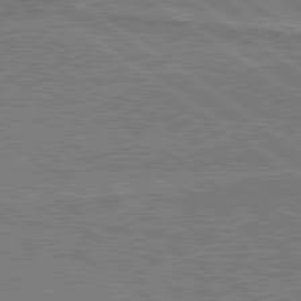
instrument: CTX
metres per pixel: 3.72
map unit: lApd
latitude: 79.9906
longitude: 166.6707
